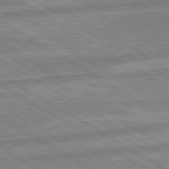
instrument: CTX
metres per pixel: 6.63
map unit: lApd
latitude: 80.0822
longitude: -170.7246
